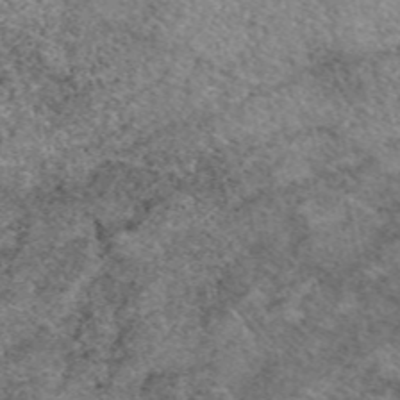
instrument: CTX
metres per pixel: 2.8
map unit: eAb
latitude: 49.8961
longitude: 109.7289
